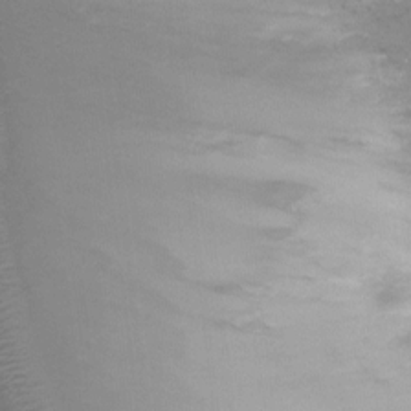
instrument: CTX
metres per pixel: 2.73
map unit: Ht
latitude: -9.6722
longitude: -20.9136
